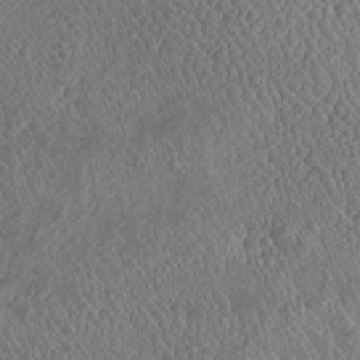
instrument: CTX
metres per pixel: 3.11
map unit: Htu
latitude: -5.9178
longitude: 157.0864
